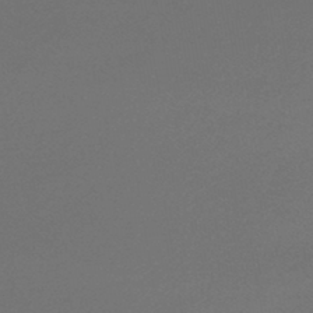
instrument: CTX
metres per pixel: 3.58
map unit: lHb
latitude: -44.7085
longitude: 69.0108
